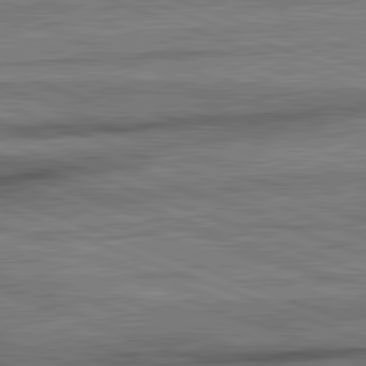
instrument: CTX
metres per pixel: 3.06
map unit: lApd
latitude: 82.3467
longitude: -161.7072
